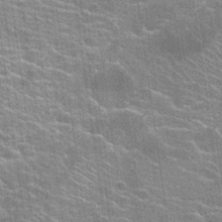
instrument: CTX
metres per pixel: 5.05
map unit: Hto
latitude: 24.2900
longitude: -43.2348
